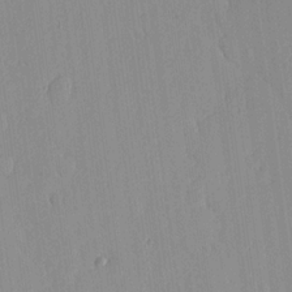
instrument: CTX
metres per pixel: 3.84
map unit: lHvf
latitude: 16.9514
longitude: -114.6490
